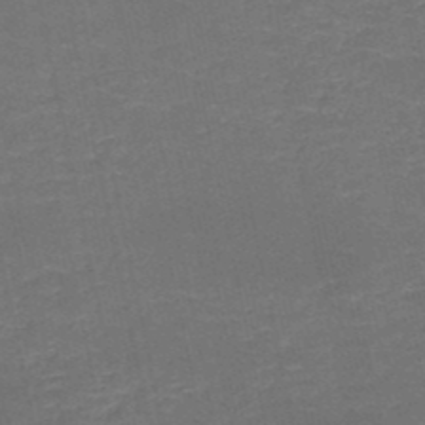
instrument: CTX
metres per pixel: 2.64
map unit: HNb
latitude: -50.3684
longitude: -48.4412
